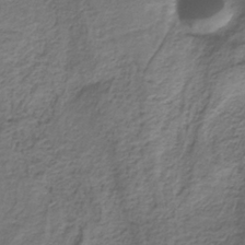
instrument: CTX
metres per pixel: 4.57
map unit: HNb
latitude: -35.8233
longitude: 58.2928
